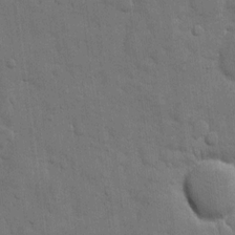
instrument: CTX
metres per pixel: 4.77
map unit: eHh
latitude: 11.7639
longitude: -67.1970
